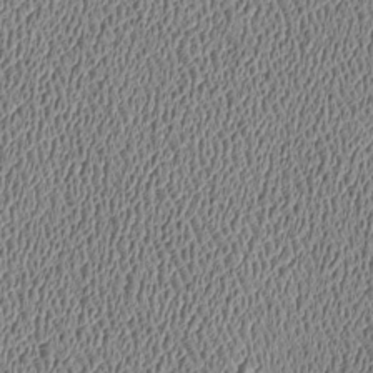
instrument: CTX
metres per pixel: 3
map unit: Htu
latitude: -7.1998
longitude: 156.6140
